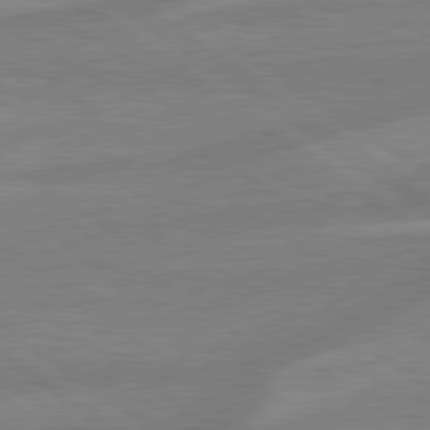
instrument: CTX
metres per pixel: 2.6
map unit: lApd
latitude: 79.3293
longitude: -164.4223
